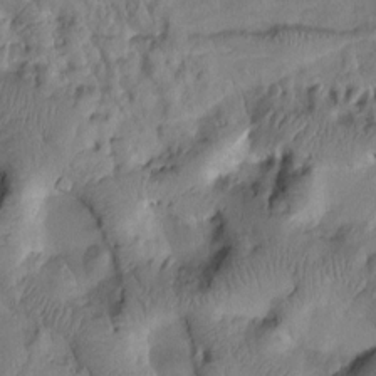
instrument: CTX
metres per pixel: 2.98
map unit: Htu
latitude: 2.1389
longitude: 179.9745
